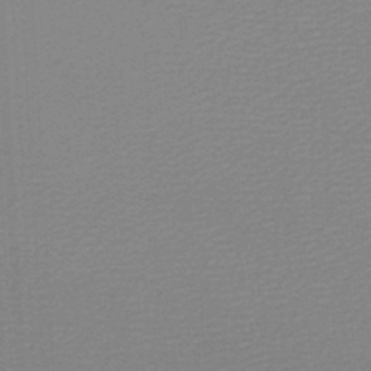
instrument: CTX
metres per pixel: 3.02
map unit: lHb
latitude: -46.7085
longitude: 64.1417
